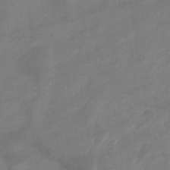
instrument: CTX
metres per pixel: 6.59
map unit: eHb
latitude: -33.6722
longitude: 72.6140
